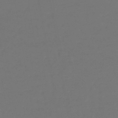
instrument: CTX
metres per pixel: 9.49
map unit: lHb
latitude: -43.5021
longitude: 62.7085
